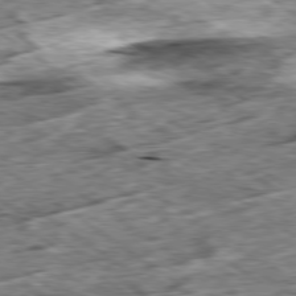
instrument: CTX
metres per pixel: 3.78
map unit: Ap
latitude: -79.6533
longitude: -85.9339
